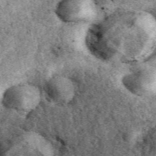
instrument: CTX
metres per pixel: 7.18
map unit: eAb
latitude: 38.9891
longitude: 109.9178
